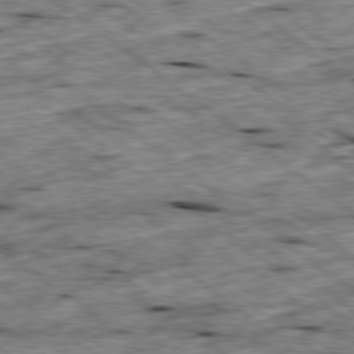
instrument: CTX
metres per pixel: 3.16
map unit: Ap
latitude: -79.2942
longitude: -88.6113
